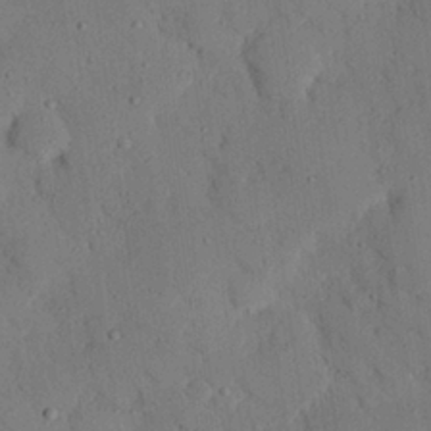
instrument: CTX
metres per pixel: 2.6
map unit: eHh
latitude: 26.3656
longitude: -80.0633
